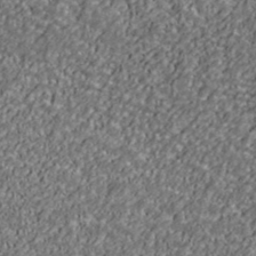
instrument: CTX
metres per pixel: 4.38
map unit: Ave
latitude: 40.9702
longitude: -111.7450
